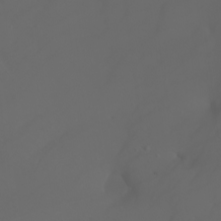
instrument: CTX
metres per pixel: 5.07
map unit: Nhu
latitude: -7.2754
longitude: -82.2144
